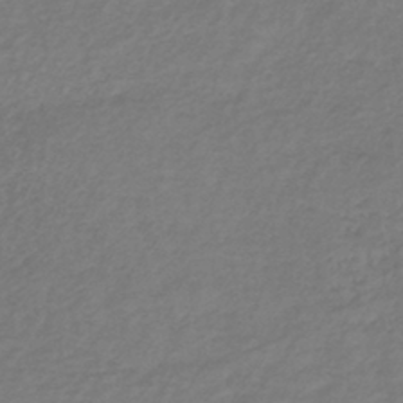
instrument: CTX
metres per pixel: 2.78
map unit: lHb
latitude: -38.7085
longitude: 72.1417
